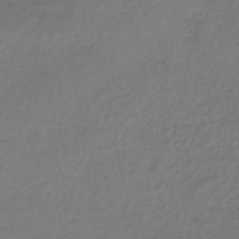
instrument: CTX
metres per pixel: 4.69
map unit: lHb
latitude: -35.5777
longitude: 61.6911
